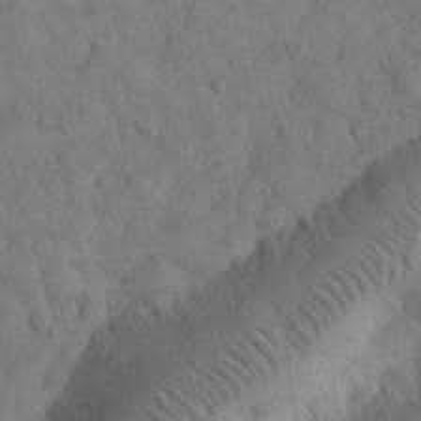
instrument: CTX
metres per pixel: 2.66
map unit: eHh
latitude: 30.9514
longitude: -68.7057
